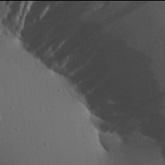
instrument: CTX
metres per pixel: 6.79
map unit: Aa
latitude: 13.9906
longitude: -142.2523
